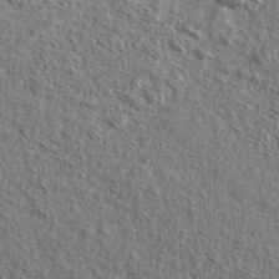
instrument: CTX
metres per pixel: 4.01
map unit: ANa
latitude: 42.6680
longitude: -88.7625
